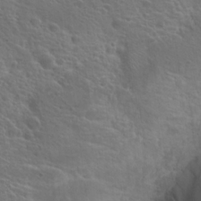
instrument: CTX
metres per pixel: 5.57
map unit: Hto
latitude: 19.2726
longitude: -42.3089
